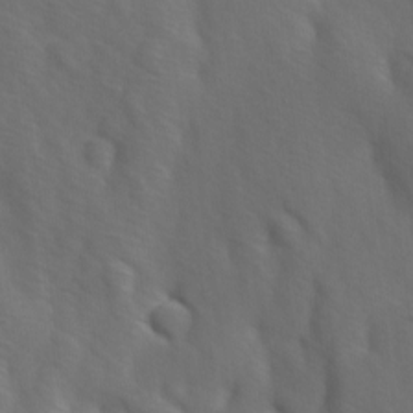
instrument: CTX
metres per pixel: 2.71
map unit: Ave
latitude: -0.0094
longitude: -112.8002
